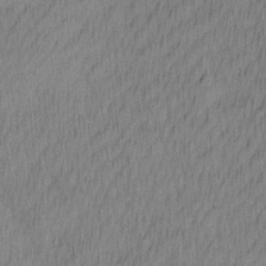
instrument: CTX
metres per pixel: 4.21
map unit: Ave
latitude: 12.5357
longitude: -106.9703
